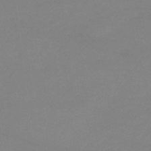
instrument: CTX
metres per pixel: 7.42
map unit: eHb
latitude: -33.1243
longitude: 69.6343
